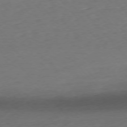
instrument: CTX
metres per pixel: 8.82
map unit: Ap
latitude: -76.4251
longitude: -80.9703
